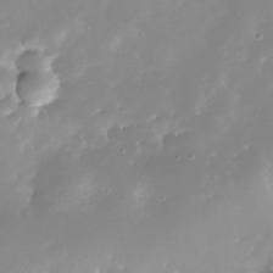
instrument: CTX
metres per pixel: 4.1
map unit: Nhe
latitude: -32.5385
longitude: -116.8758
